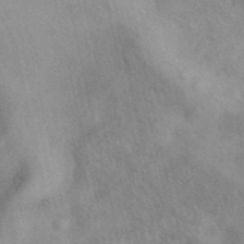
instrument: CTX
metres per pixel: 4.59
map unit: eAb
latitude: 40.6868
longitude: 108.9920
